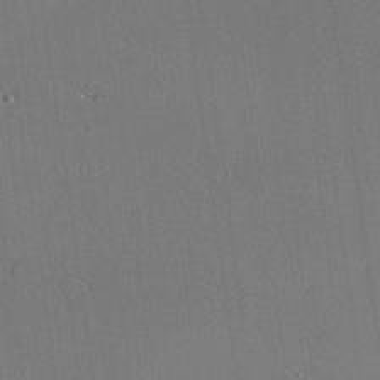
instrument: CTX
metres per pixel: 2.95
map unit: lAvf
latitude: 25.4237
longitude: -111.3482
